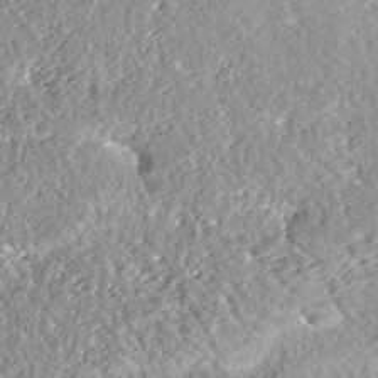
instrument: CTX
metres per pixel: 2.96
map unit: Nhe
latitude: -45.8422
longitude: 151.8233
